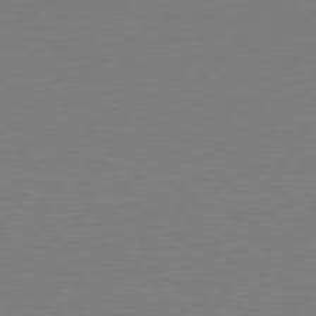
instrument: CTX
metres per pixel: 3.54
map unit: Hpe
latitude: 78.7813
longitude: -167.2726
